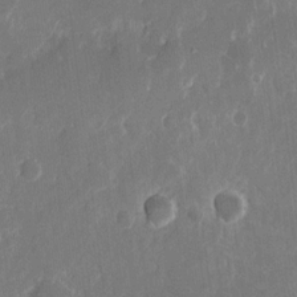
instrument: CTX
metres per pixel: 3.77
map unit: eHh
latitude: 11.5749
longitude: -71.5371
